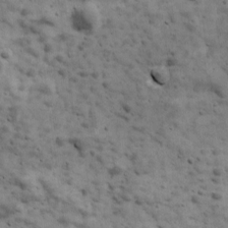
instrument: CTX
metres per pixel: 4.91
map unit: Ave
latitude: 17.1214
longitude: -134.1577
